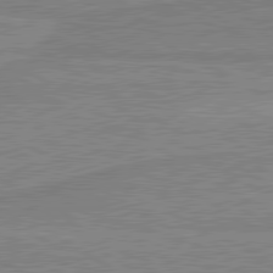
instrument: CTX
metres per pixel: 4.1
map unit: lApd
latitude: 80.3467
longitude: 169.8233
